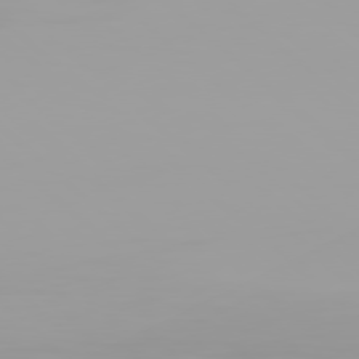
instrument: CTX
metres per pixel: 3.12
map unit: Hpe
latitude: 77.7638
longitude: -141.9906
